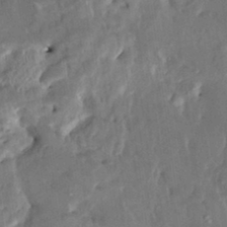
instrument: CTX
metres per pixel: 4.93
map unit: HNhu
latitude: 4.8380
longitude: 12.6708
